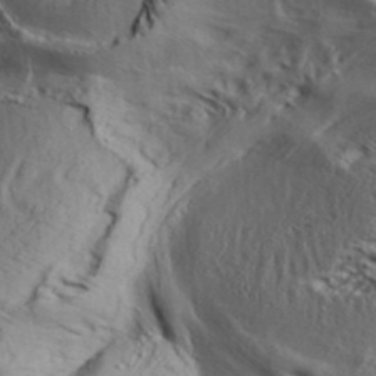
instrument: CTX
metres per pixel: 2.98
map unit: Aa
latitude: 32.9703
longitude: -136.7813
